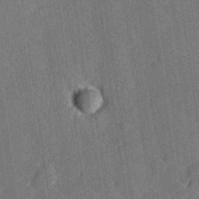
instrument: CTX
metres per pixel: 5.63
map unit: Hve
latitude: 27.2726
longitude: 144.1795
